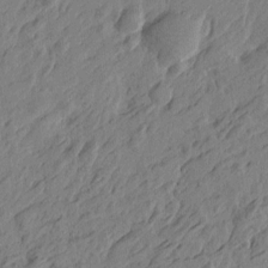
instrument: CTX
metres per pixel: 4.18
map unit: Htu
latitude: -5.0108
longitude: -179.1026
